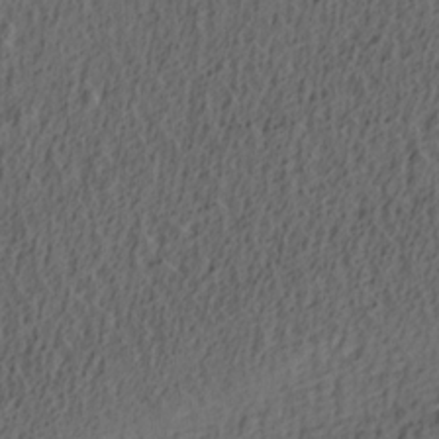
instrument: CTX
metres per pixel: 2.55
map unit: lAa
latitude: 4.2900
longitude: -113.7638
